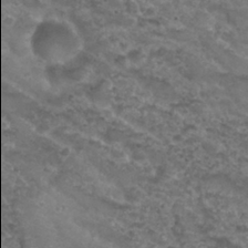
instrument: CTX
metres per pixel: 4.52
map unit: Nhu
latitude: 29.7827
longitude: -49.9906
